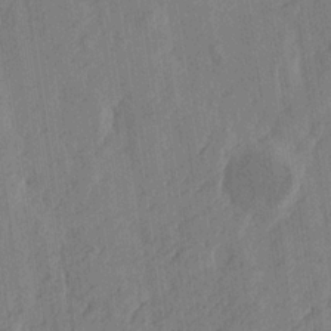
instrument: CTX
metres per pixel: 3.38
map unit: Htu
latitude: -4.6518
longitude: -177.5182
